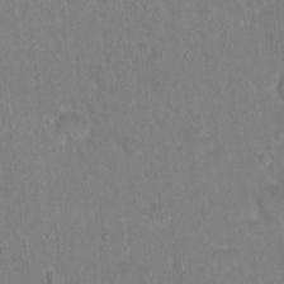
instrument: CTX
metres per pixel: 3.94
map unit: Hto
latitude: 16.9136
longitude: -39.8961
